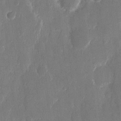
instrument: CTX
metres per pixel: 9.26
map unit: eHh
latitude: 12.7813
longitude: -71.6883
